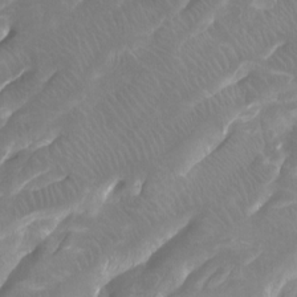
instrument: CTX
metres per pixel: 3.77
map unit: Htu
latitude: -7.1053
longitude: -48.5546
